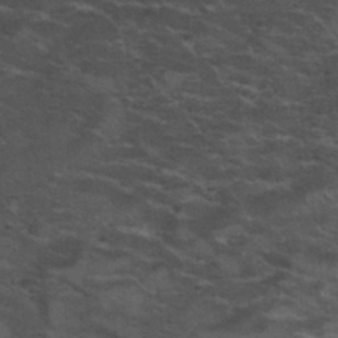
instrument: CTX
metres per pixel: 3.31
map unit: Nhu
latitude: 31.8962
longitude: -50.2711
